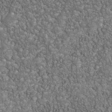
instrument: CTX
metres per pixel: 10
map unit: Nhu
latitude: -40.1039
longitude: -85.0459
